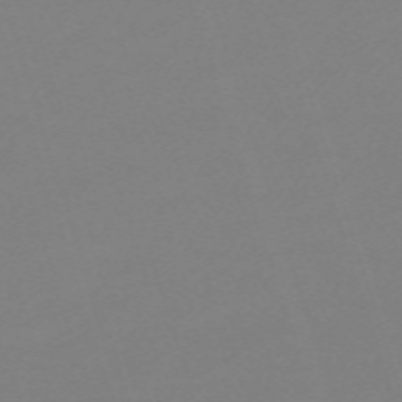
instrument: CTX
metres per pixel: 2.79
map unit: eHh
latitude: -63.1431
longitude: 49.4077
